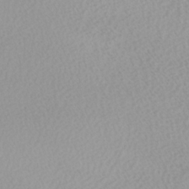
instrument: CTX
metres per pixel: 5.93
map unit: Nhu
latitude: -8.4440
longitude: -94.7435
